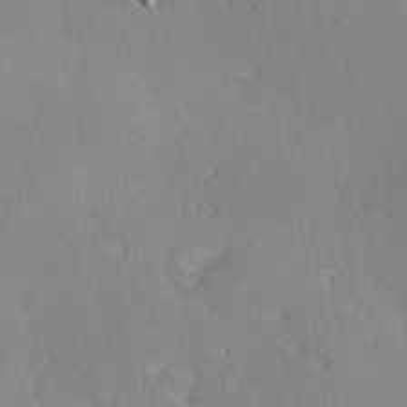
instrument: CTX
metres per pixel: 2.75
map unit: Hve
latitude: 26.2901
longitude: -94.2145
